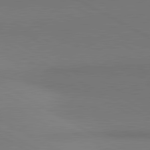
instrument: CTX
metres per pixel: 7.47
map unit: lApd
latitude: 81.0836
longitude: 146.9541
